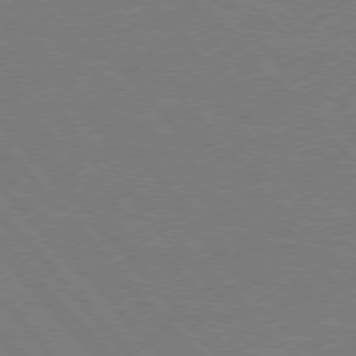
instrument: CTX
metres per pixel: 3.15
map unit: Hpe
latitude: 75.7072
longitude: -155.8394
